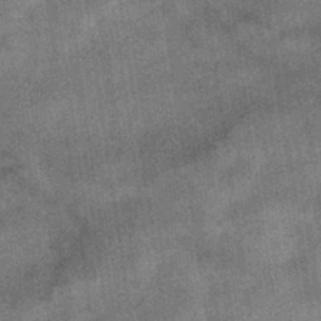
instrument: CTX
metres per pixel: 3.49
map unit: HNhu
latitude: -40.2928
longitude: 96.1984
